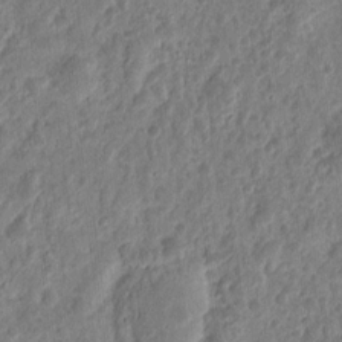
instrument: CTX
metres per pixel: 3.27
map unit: eHh
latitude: 10.3467
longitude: -73.8584
